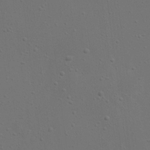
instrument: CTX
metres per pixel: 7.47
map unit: eHh
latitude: 23.2915
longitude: -69.3293
